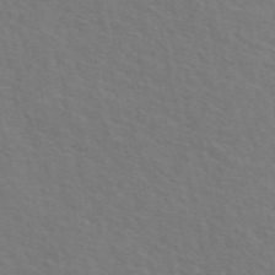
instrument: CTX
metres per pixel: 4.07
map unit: ANa
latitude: 49.3671
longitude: -76.3278
